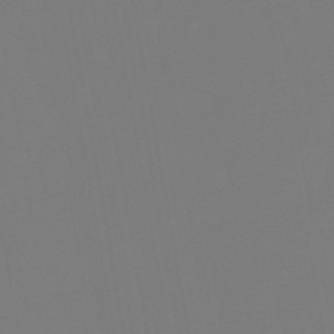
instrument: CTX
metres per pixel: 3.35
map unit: eHb
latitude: -50.3306
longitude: 74.5196
